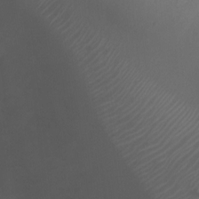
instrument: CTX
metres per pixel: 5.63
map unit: Ht
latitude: 1.6505
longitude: -22.1956
